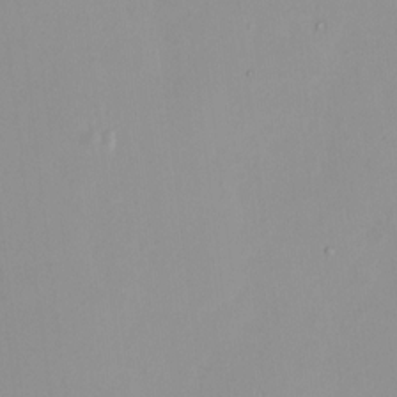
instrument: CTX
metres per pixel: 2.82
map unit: HNhu
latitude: 7.7450
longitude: 10.8597
